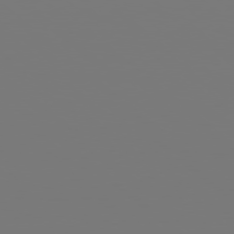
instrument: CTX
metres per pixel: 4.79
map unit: Hpe
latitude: 78.3468
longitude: -163.5749
